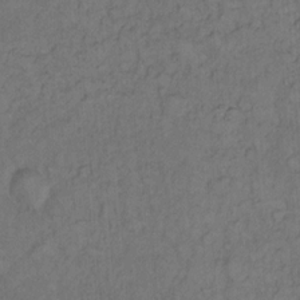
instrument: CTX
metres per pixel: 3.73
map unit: Hto
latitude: 12.2901
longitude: -57.1025
